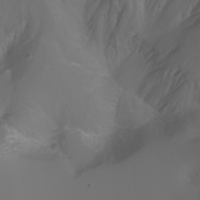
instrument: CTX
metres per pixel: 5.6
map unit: Nhu
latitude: -7.4076
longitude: -71.7072
